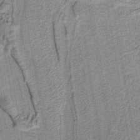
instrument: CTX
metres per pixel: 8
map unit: eAb
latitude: -39.4644
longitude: 52.7841
